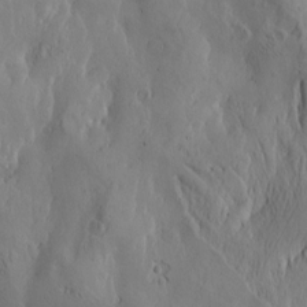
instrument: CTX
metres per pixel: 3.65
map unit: Htu
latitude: -3.1620
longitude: -176.9136
